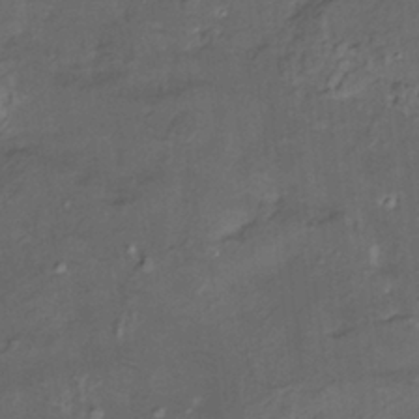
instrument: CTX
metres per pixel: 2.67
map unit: HNhu
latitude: 4.9325
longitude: 13.8422
